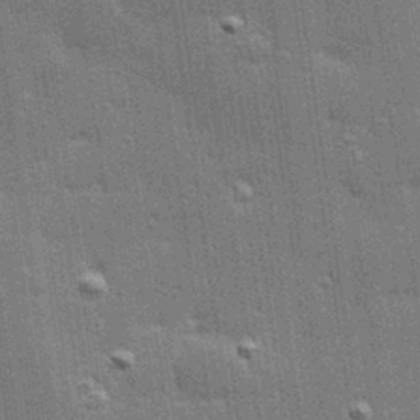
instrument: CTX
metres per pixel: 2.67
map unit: Hve
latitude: 28.2522
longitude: -92.9891
